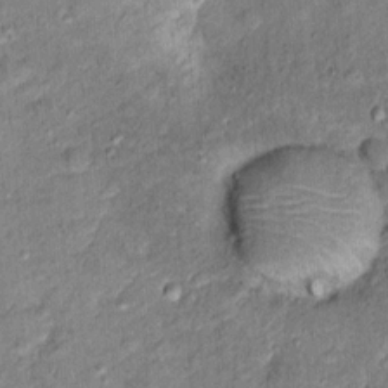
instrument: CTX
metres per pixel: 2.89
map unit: Ht
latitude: 11.8961
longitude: -38.1389
